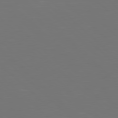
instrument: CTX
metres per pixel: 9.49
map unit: Hpe
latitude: 77.8394
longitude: -175.7261
